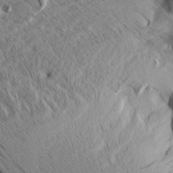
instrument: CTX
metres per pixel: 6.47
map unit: Aa
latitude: 8.6869
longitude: -140.3656
